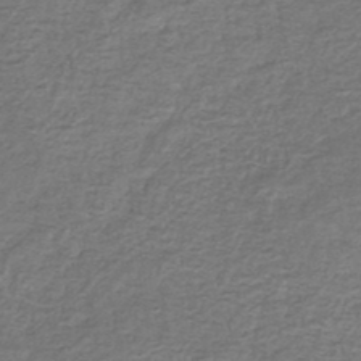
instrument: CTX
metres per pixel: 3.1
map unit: eHb
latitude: -33.7667
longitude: 75.8234
